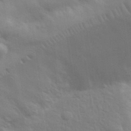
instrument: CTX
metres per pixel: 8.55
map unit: eHh
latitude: 32.6490
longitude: -70.4412
